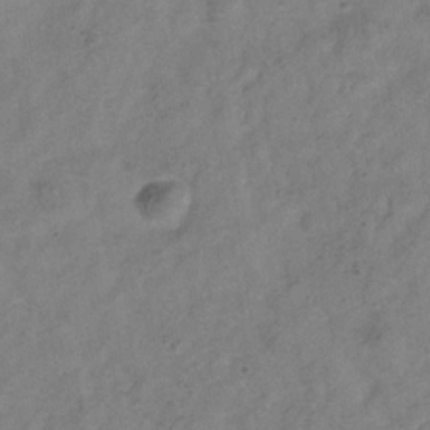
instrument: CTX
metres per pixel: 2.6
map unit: Hve
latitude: -33.4644
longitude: 89.8422
